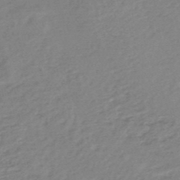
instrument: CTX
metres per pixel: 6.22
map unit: HNb
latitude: -48.5952
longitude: 57.8611
